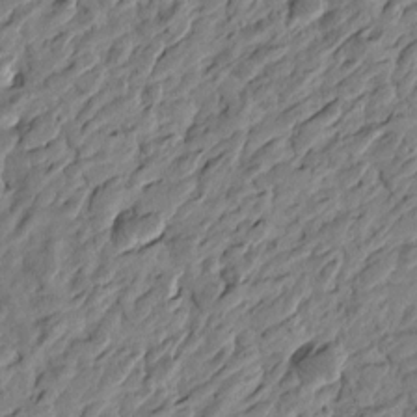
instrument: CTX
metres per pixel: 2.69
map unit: Htu
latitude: -3.3131
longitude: -179.8206
